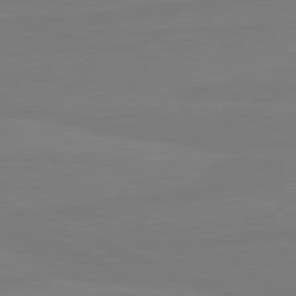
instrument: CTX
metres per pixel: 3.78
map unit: lApd
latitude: 81.6127
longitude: -179.1970
